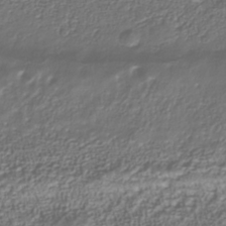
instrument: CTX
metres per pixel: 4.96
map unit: Nhu
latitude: -39.6533
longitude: -84.9703
